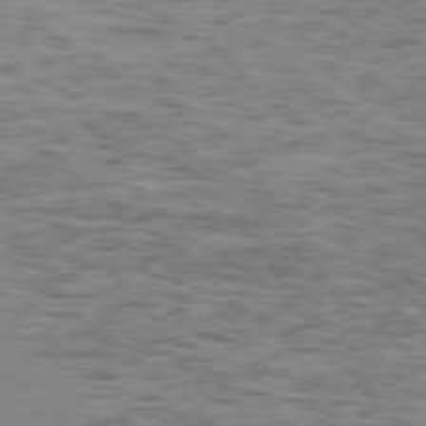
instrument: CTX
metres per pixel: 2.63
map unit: Ap
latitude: -75.3699
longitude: -79.8017
